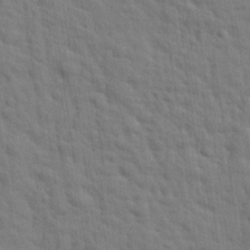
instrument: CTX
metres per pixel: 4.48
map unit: eHh
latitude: 25.0836
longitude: -79.6505
